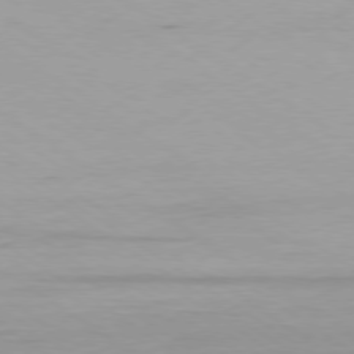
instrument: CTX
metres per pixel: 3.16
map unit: Ap
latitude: -79.4454
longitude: -94.4412
